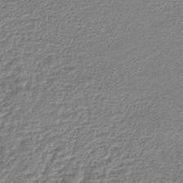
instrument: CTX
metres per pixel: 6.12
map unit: lHb
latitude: -43.3887
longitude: 69.0108
